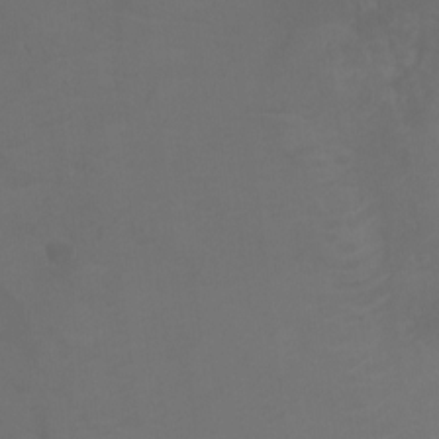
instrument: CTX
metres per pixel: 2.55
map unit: Ht
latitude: 1.4804
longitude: -34.2711
